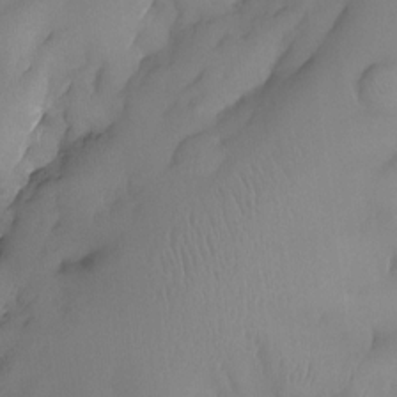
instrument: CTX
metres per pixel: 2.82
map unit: eHh
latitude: -23.2943
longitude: 15.5210
